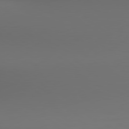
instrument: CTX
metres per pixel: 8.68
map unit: lApd
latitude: 80.4223
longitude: 155.5021
